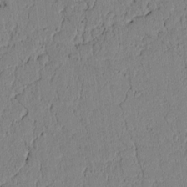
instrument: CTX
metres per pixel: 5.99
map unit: lAvf
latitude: 5.6316
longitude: 166.3306
